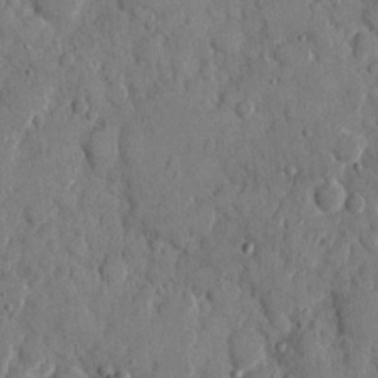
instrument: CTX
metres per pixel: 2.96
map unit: eHh
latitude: 9.1592
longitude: -67.4615
